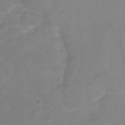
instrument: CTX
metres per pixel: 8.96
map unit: Ht
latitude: -9.2187
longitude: -35.4615
